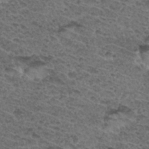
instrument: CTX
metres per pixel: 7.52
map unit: Hto
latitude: 32.8380
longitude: -48.0633
